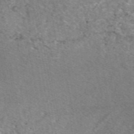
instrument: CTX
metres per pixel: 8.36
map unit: eAb
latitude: 49.3293
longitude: 112.8975
